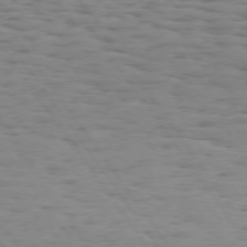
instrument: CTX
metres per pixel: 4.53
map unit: Hpe
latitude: 73.7639
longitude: -132.9136
